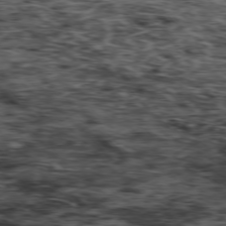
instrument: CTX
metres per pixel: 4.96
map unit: Hpe
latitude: -77.3888
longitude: 12.6141
